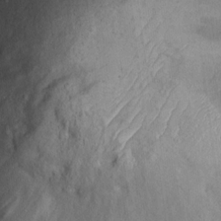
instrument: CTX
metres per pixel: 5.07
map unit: eHh
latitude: 13.3671
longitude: -64.1389
